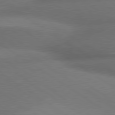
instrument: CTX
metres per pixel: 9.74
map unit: lApd
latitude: 79.5182
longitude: -154.4979
